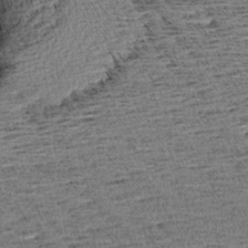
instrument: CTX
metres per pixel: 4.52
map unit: Aa
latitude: 7.4426
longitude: -137.6316
